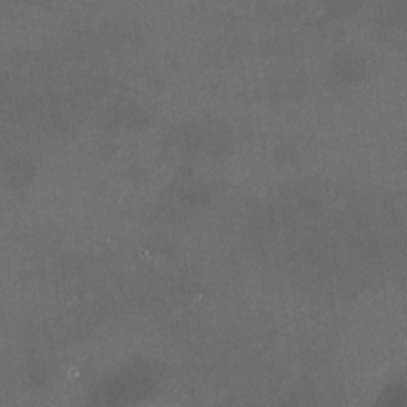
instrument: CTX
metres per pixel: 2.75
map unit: HNhu
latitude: 10.3845
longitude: 11.2565
